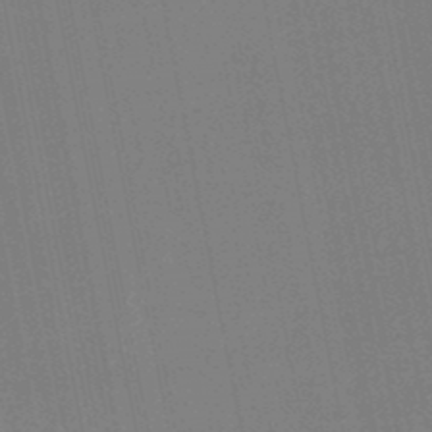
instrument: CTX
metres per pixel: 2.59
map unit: lHb
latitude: -48.2929
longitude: 67.1053
